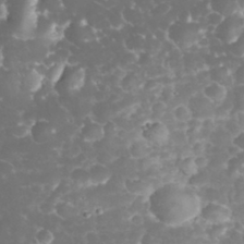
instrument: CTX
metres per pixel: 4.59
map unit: eHh
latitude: 32.8191
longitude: -63.0459
